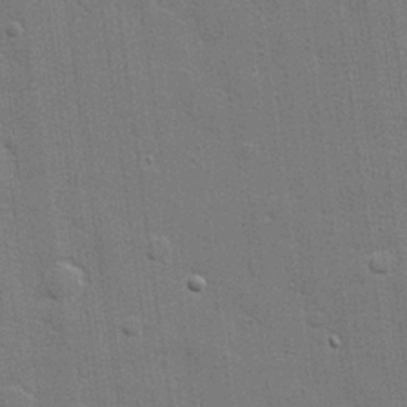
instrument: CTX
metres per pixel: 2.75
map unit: lHvf
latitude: 23.9906
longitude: 142.2928
